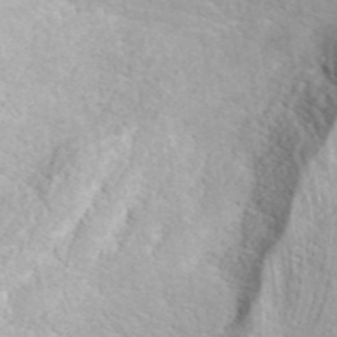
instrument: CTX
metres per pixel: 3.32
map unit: ANa
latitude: 44.6868
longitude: 23.3132
